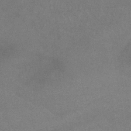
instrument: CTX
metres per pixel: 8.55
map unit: eHb
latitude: -33.1998
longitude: 68.1227
